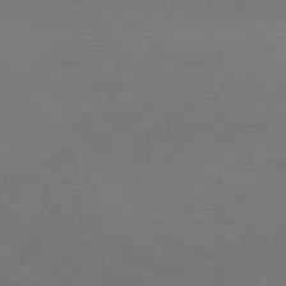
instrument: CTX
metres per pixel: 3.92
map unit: Ap
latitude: -75.8234
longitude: -65.7450
